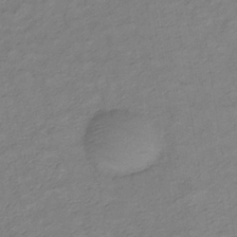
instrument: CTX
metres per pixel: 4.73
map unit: lHb
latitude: -35.1242
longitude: 72.6329
